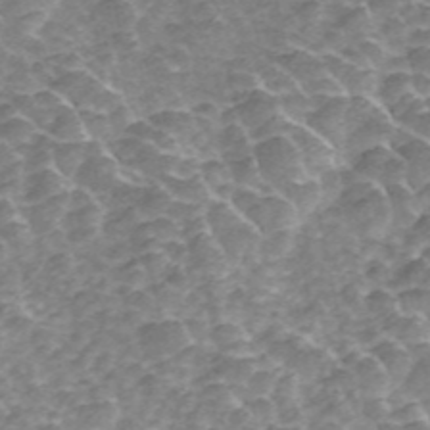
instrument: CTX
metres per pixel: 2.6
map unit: ANa
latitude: 45.0080
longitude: 25.4265
